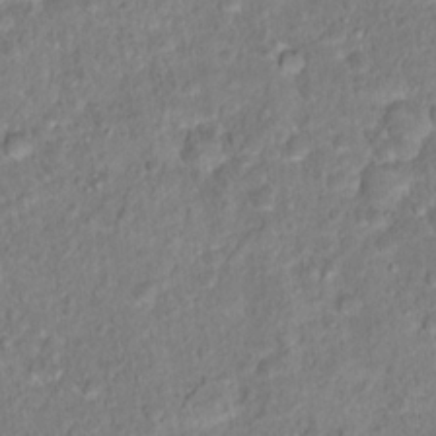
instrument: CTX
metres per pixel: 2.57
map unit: Hto
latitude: 16.6679
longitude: -40.1577
